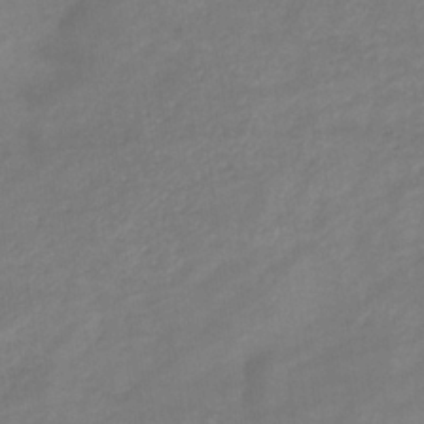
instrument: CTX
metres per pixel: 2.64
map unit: eHb
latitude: -33.5210
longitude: 72.6518
